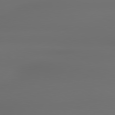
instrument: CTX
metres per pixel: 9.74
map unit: lApd
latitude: 79.5749
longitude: -138.4979
